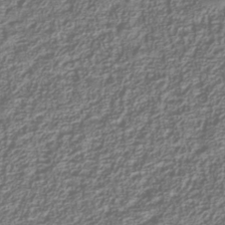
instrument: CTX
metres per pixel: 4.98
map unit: Nhu
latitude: -39.6722
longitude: -84.6680
